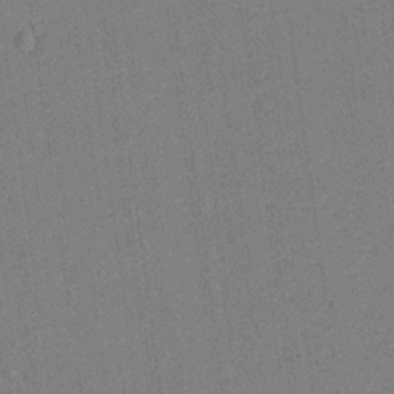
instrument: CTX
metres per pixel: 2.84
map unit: Aa
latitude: 20.7624
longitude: -140.7624
